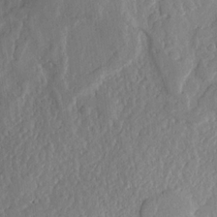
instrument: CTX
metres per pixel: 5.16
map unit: lHvf
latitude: 20.2712
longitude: -115.5938
